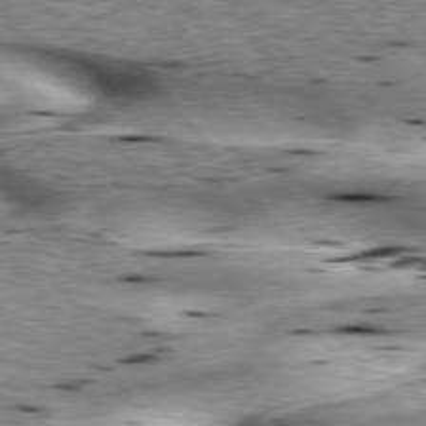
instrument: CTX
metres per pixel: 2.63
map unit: lApd
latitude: 76.2333
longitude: -60.4034
